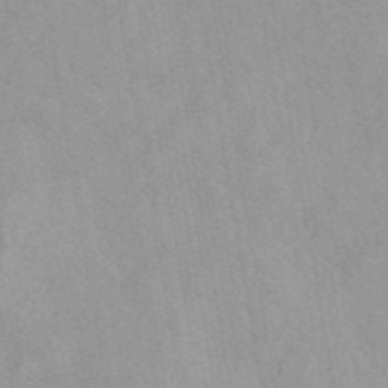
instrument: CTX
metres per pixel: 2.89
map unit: eAb
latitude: 44.1389
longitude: 115.6344
